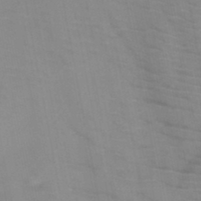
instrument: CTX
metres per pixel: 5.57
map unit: HNb
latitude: -46.7085
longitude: -47.5749
